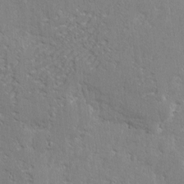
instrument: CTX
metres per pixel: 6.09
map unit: eHh
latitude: 2.4034
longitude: -77.9150
